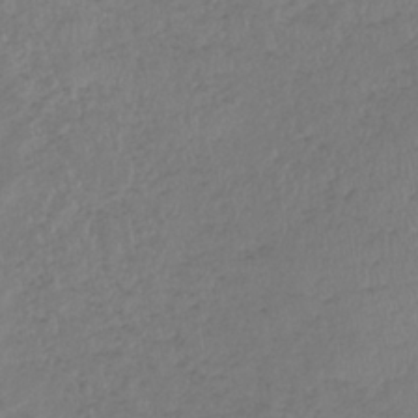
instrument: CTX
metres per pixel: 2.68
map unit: lHb
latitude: -38.0661
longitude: 70.1606
